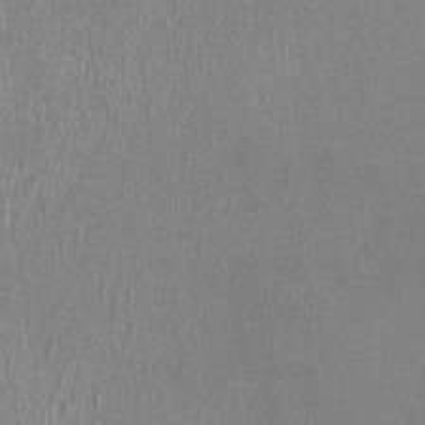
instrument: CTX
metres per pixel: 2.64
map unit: HNhu
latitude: -0.6708
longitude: 0.8219
